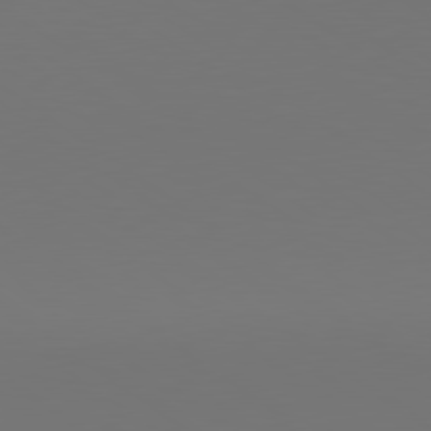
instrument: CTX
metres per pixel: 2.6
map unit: lApd
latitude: 79.9339
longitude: 158.3684
